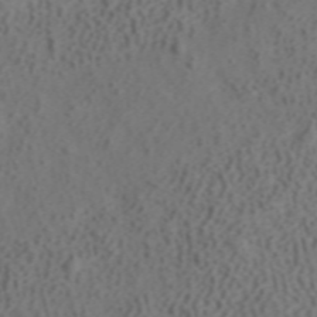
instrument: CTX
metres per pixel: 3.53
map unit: ANa
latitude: 41.8016
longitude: 33.5588
